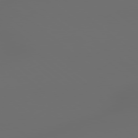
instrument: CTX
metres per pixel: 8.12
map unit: lApd
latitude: 79.0648
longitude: -167.9339
